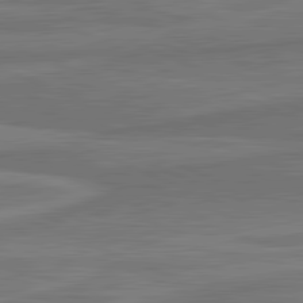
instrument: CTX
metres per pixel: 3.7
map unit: lApd
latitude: 81.9528
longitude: -170.7435
